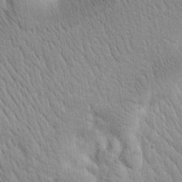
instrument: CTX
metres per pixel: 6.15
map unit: Htu
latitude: 0.7813
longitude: 174.4062
